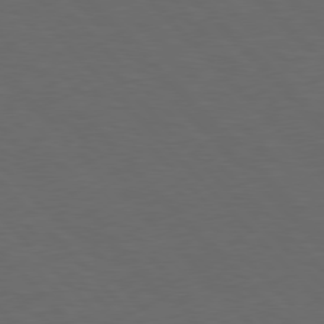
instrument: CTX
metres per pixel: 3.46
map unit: Hpe
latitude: 77.3103
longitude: -124.7624
